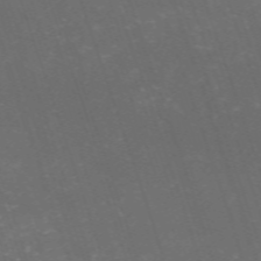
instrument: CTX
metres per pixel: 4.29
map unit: HNb
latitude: -54.2173
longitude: -36.8569
